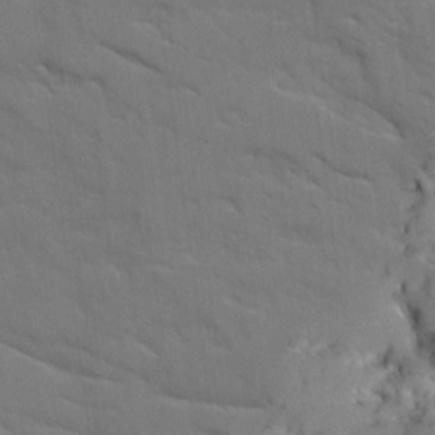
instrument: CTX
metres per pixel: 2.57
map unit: Ave
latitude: 18.7057
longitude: -129.0647
